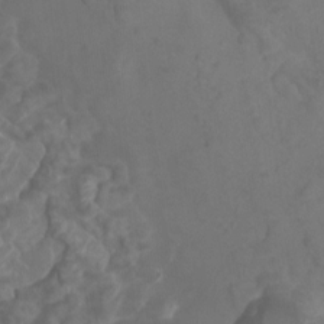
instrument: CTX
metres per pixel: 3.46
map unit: Htu
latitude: 3.3292
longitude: -20.1011
